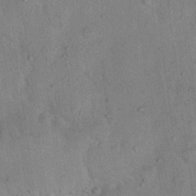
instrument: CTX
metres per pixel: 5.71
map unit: Nhu
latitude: 12.9514
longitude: -27.2915
